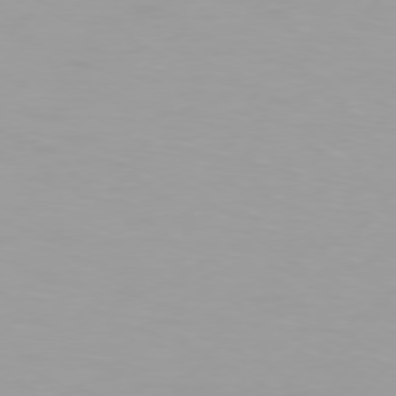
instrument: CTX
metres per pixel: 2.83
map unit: Hpe
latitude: 75.6505
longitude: -128.8380
